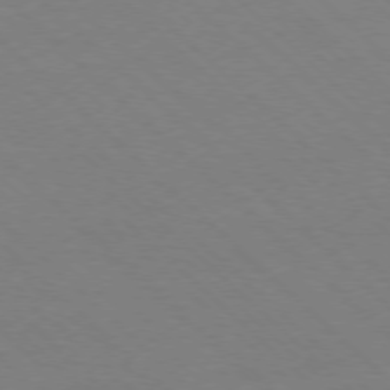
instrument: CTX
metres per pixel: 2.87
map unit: Ap
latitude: -77.6911
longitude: -85.0270
